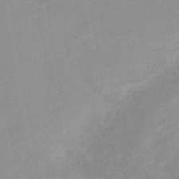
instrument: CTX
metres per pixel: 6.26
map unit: HNb
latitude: -49.0487
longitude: -45.1970
